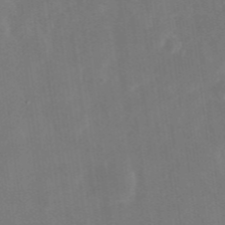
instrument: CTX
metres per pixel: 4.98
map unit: Nhu
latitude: -28.7085
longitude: -69.6316
